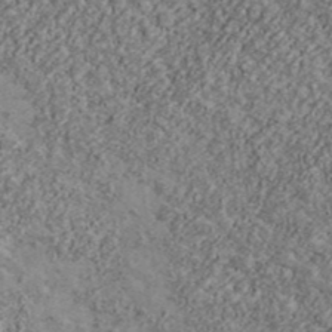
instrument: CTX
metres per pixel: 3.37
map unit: Ave
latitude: 43.0836
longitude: -111.3482
